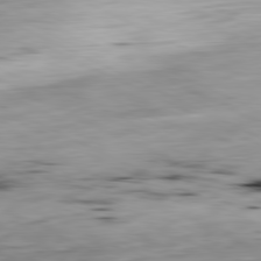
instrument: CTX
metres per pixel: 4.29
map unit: Ap
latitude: -81.1998
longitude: -69.6694
